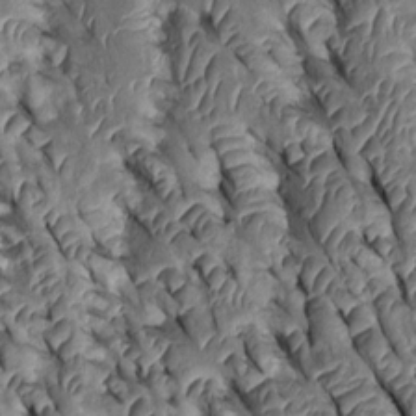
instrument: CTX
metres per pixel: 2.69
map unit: Htu
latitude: 0.2900
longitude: 148.3307
